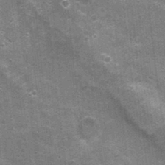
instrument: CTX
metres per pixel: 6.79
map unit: Nhu
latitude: 1.6127
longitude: -17.0836
